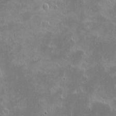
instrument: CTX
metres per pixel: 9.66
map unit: eHh
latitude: -1.5588
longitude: -85.0270
